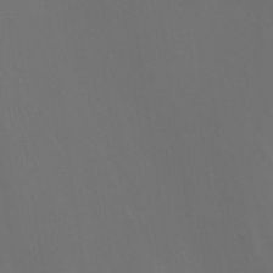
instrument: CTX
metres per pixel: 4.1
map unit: Ht
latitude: -9.9367
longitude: -46.3279
